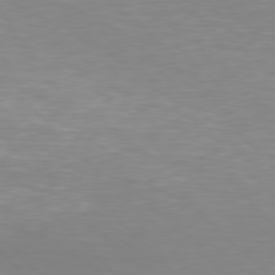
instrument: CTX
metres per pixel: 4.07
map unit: Hpe
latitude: 77.5560
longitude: -174.9703
